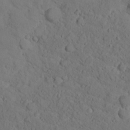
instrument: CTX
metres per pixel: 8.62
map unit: lHvf
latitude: 13.4616
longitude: 178.0283
